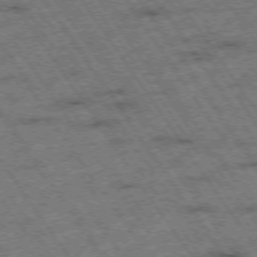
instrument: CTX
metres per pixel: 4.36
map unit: Hpe
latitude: -74.6897
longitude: 1.6155
